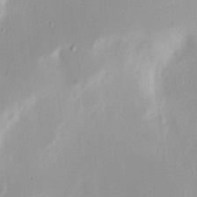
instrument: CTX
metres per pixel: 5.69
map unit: Nhu
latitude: 17.7072
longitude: -73.6694
